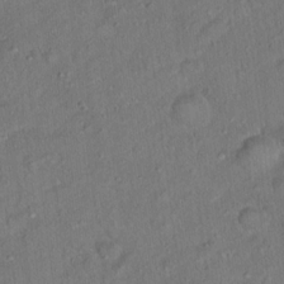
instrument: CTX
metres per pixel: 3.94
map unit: Ht
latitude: 14.4601
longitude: -39.9906
